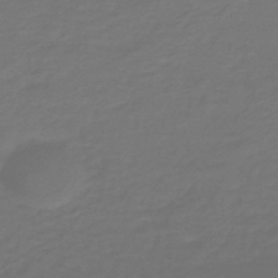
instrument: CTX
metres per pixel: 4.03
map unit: HNb
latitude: -47.5399
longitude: 54.1228
